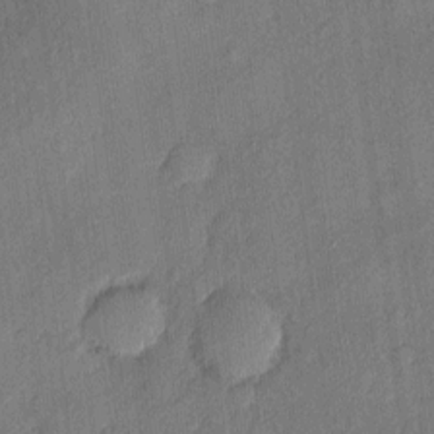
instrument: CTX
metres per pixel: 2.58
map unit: eHh
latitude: 4.5357
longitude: -74.7057
